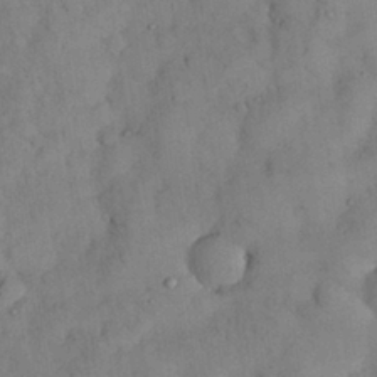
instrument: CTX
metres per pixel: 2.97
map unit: Nhu
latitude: 28.8191
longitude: -72.3657
